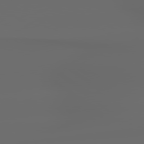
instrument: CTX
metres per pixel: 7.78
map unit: lApd
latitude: 79.1026
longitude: -139.4426
